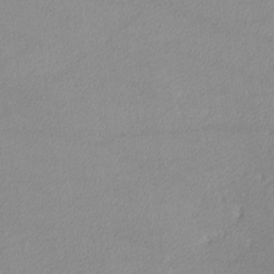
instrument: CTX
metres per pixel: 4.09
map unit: lHvf
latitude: -12.3873
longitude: -102.5546
